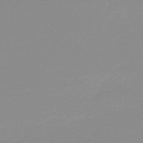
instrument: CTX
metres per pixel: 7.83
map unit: lHb
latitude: -48.2551
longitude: 64.7086
